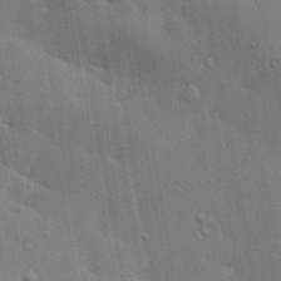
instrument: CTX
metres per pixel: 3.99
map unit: lAa
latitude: 20.0633
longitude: -138.8002
